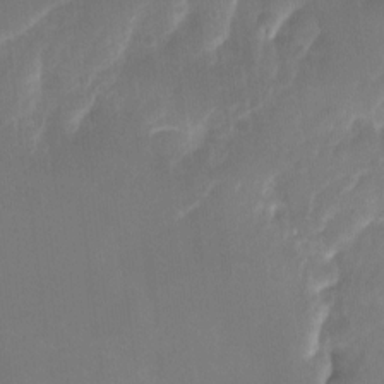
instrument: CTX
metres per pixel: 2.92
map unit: Ht
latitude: -14.6141
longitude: -57.1781
